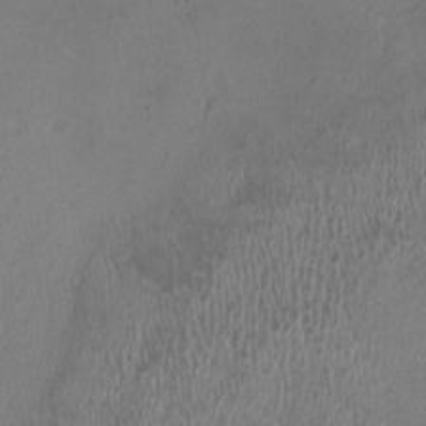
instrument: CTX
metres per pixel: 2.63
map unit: HNhu
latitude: -3.5588
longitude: -3.1025
